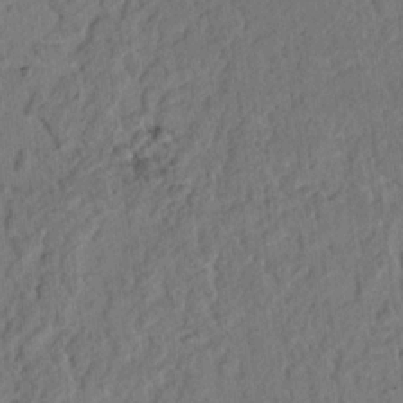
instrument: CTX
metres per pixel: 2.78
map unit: lAvf
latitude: 7.6505
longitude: 165.0487
